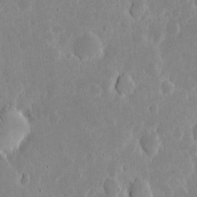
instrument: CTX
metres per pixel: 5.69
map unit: eHh
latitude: 5.9150
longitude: -70.3278
